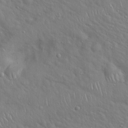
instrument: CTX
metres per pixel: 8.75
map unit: Hto
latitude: 19.0458
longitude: -53.3482
